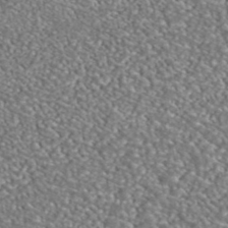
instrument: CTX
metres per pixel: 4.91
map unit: ANa
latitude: 42.0444
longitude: 26.1416
